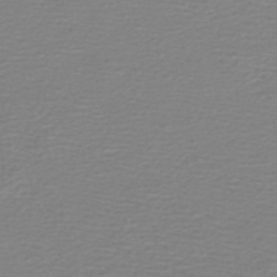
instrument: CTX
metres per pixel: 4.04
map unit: HNb
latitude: -45.6533
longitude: 54.2740
